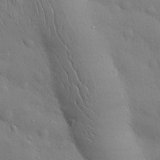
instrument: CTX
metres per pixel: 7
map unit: Nhu
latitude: 27.6505
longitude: -68.5924
